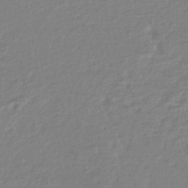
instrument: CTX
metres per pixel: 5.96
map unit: lHb
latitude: -44.3873
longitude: 68.8974
